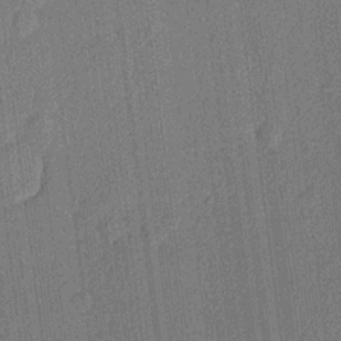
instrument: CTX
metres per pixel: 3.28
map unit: lHvf
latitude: 21.1592
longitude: 141.8044
